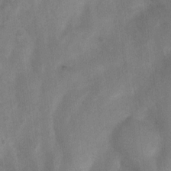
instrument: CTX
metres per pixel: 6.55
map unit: Nhu
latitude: 8.2901
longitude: -22.4790
